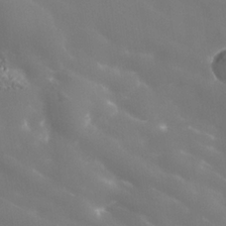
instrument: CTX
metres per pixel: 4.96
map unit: Nhe
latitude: -36.6140
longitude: -90.7813
